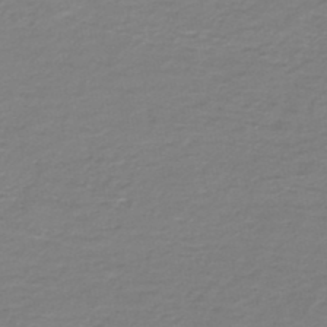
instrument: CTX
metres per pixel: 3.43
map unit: HNb
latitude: -46.9541
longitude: 52.2550
